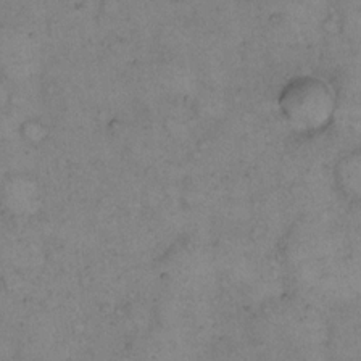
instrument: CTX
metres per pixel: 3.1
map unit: eHh
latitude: 14.6680
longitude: -63.2915
